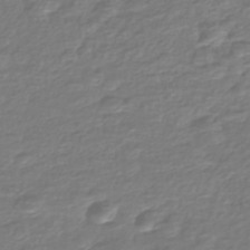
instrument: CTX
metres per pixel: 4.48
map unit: Nhe
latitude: -46.5573
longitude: -171.7638
